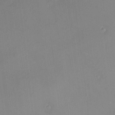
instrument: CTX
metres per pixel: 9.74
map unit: HNhu
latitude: 7.8583
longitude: 7.8800
